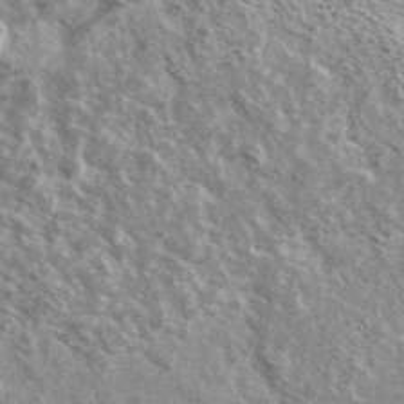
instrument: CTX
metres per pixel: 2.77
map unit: Ave
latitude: 39.1592
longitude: -108.3089
